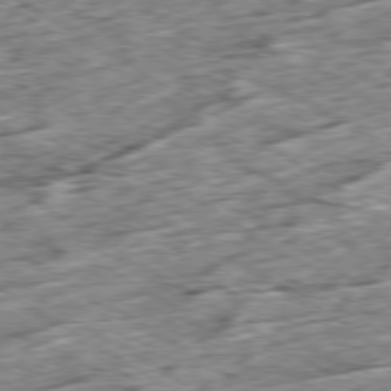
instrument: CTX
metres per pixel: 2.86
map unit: Ap
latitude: -79.8800
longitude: -84.4223
